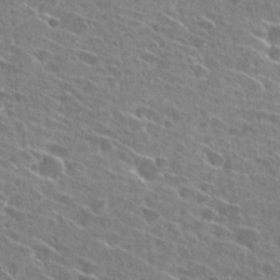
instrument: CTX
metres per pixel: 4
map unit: Hto
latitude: 27.1025
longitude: -44.7624
